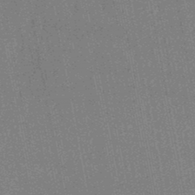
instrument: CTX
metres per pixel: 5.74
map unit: lHb
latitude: -46.1983
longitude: 68.5006
